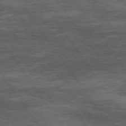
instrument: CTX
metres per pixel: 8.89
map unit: Hpe
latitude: 74.3845
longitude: -142.8191
